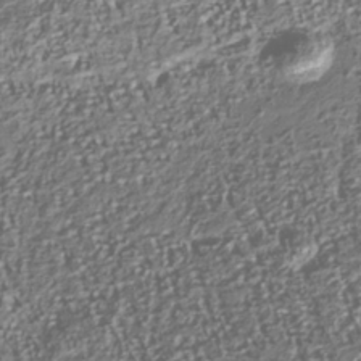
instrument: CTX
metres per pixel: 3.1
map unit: Nhu
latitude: -39.9556
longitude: -82.8191
